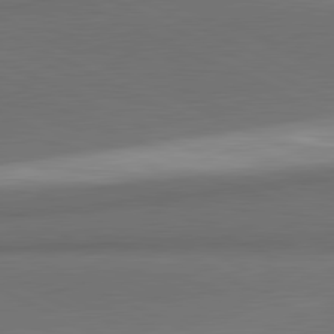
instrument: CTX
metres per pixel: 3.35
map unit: lApd
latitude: 81.5938
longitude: 154.4062
